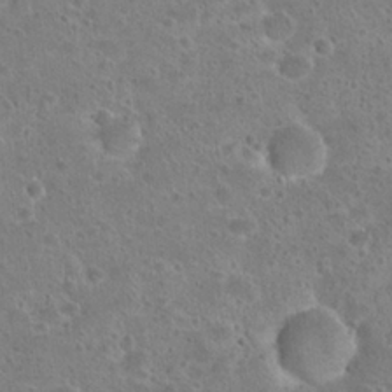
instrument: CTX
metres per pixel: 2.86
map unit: Hto
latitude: 23.0458
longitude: -49.3104
